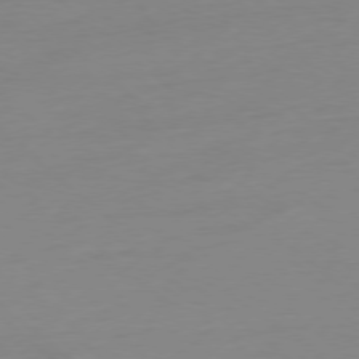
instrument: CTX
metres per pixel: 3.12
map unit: Ap
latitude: -78.1605
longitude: -99.2348
